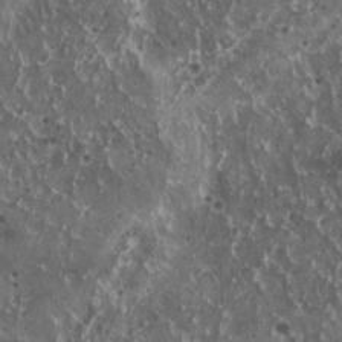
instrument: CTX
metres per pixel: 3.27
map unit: HNhu
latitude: 3.0269
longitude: 5.6533
